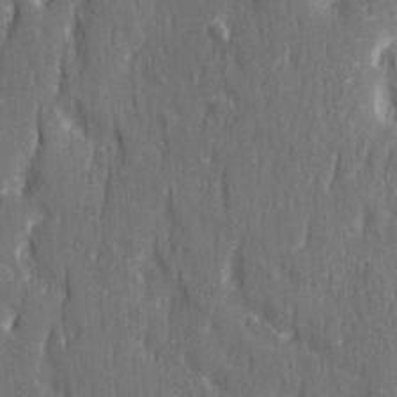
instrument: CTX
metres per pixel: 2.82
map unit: Ave
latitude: 22.7435
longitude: -133.9717
